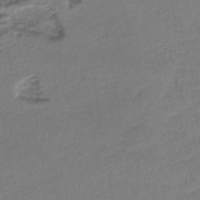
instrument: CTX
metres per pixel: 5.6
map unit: lHb
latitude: -43.0864
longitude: 78.4440
